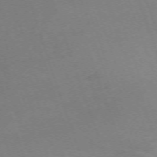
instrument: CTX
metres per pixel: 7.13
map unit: Nhu
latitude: -68.1794
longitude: 37.3698
